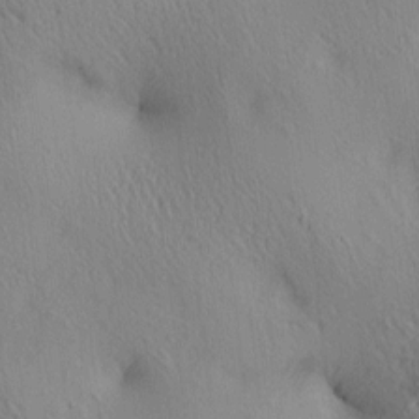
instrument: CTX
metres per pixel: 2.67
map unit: lAa
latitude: 4.5168
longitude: -117.1592
